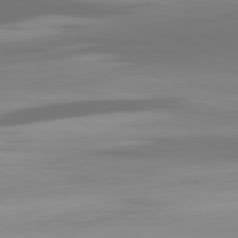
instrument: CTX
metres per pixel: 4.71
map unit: Ap
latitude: -80.3873
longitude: -61.2915
